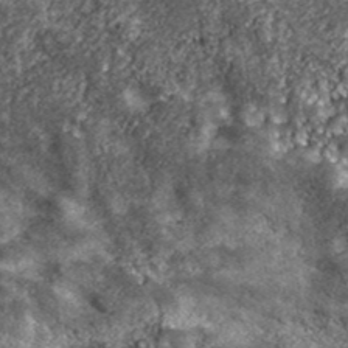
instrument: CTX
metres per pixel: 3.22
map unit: eHh
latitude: 42.8191
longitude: -89.2348
